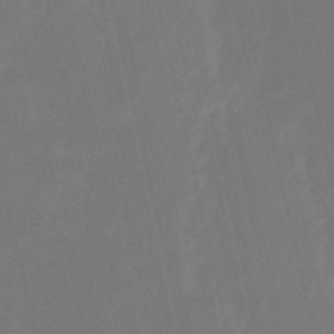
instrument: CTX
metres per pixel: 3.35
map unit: HNb
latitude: -52.5195
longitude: -48.5357
